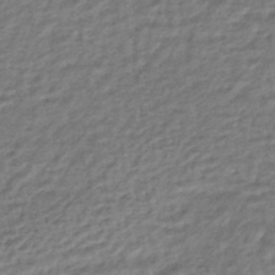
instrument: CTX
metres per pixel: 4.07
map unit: HNhu
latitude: -45.1809
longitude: 102.1228
